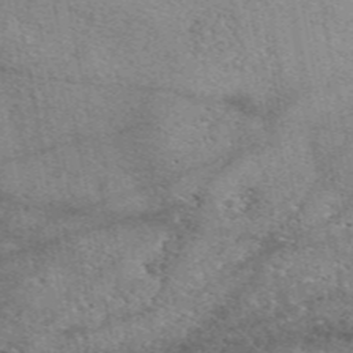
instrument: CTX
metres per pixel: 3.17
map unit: eAb
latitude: 50.1388
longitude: 110.3495
